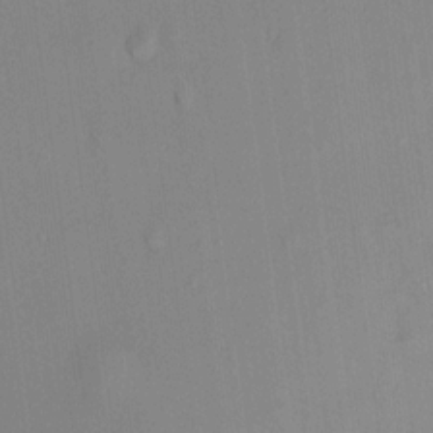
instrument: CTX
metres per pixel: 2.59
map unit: HNhu
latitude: 14.0255
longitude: 12.5196
